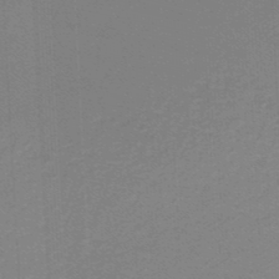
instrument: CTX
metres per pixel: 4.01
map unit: lHb
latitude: -46.4629
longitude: 63.8233
